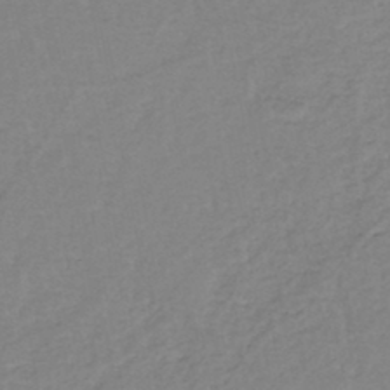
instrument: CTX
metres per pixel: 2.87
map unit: eHh
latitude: -45.7856
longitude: -29.4993
